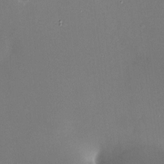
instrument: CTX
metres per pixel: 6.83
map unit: HNhu
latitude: 6.8569
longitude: 7.8800
